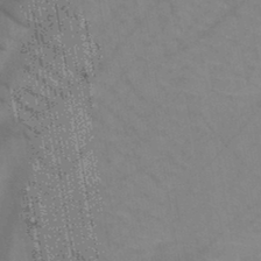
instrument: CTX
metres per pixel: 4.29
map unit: HNb
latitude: -44.7841
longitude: -40.9702
